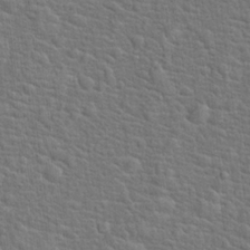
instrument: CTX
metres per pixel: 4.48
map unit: Hto
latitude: 18.9891
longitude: -43.3104
